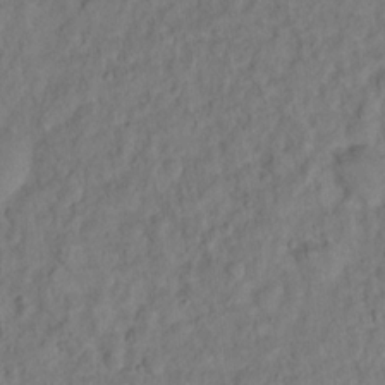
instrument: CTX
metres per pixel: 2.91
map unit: Hto
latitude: 12.7058
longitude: -36.9703
